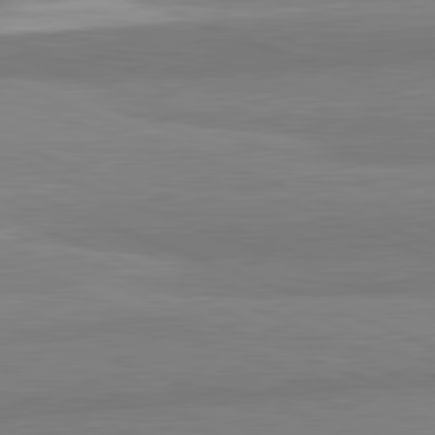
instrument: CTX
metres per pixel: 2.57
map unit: lApd
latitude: 82.2900
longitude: 173.7855
